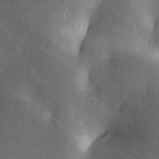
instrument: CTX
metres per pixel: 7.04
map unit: Ave
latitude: -6.1983
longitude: -120.6491
